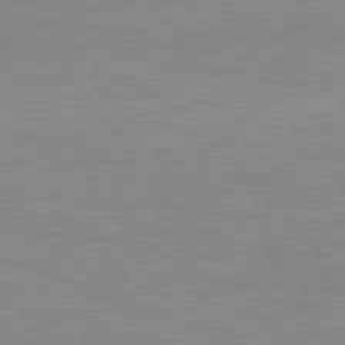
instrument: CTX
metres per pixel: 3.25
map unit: Hpe
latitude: 77.2348
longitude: -176.1011
